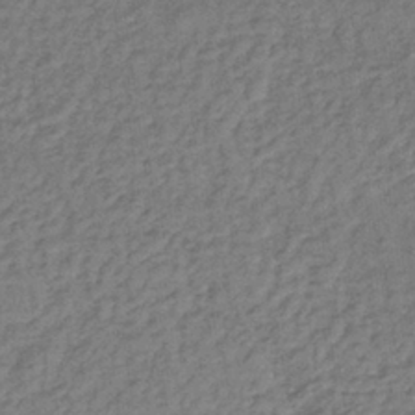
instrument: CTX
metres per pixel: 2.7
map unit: lHb
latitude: -35.3510
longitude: 66.0661
